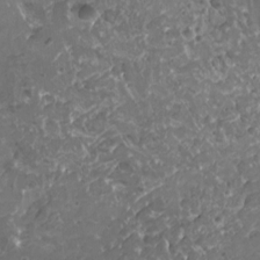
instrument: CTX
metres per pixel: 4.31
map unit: HNhu
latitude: 0.1011
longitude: 2.5195
